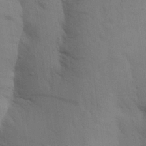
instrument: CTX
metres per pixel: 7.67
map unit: Aa
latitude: 24.9324
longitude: -148.6491
